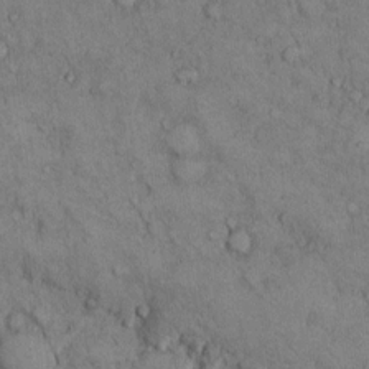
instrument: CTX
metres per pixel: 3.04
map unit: Hto
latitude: 9.4427
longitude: -59.8205
